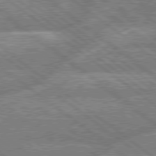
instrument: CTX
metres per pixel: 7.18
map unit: Hpe
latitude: 78.6491
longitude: -159.1025
